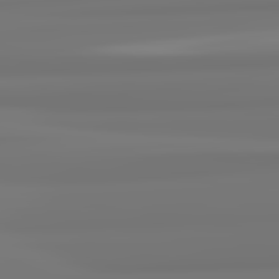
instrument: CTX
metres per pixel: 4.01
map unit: lApd
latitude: 82.1577
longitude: 171.8045
